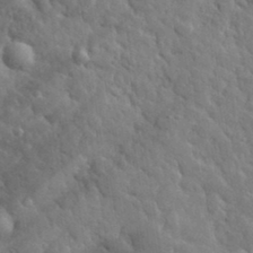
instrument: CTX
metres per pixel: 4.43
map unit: lHvf
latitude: 34.8191
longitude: -86.9891
